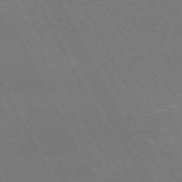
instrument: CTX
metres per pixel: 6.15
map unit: Hpe
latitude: -71.5210
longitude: 8.8597
